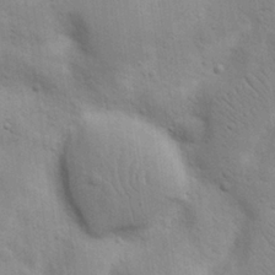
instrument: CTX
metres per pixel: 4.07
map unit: Nhu
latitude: 17.1970
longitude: -74.9514
